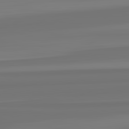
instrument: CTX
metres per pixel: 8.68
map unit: lApd
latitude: 82.6112
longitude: -178.2145
